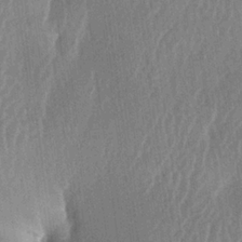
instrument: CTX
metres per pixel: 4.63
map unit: lAa
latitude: -5.8989
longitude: -129.3104
